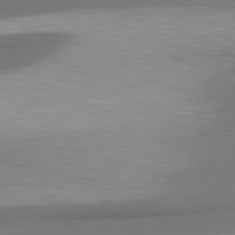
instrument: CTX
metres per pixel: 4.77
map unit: lApd
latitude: 80.9136
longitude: 175.9556
